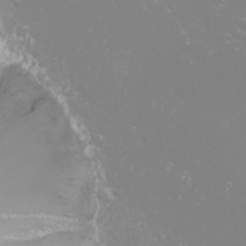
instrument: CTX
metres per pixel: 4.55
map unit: Nhu
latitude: -9.4643
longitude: -70.0255
